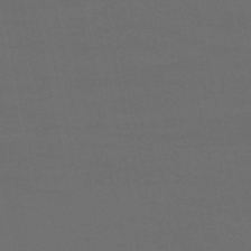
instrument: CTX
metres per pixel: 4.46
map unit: eHb
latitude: -50.6518
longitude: 70.4629
